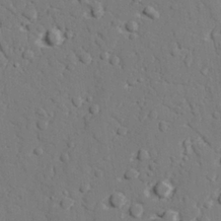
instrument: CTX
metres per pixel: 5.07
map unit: lAvf
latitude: 27.4993
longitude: -109.1781
